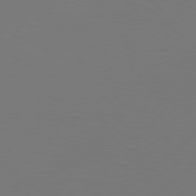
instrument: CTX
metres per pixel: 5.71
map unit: Hpe
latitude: 76.0255
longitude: -130.7436
